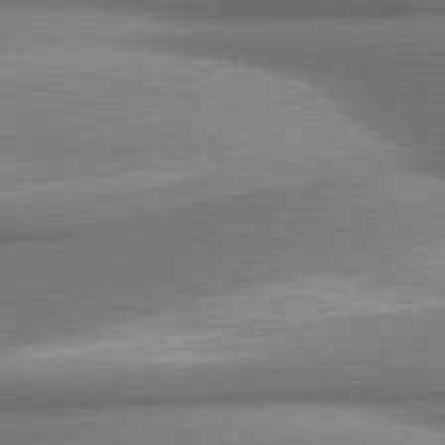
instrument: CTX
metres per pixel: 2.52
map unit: lApd
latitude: 79.9906
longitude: 179.3320
